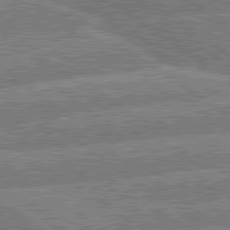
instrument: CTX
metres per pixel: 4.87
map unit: lApd
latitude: 79.9150
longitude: -156.8380
